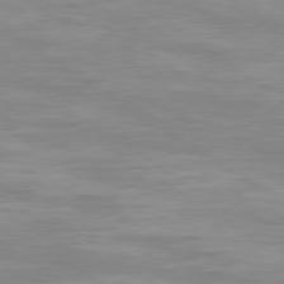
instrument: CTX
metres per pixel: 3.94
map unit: Hpe
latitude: 79.4994
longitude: -127.3671
